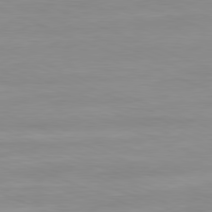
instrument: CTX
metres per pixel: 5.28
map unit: Ap
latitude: -81.8800
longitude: -75.2159
